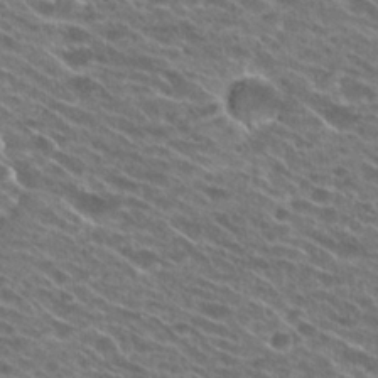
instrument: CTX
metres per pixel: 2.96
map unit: Hto
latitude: 24.8002
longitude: -42.1578
